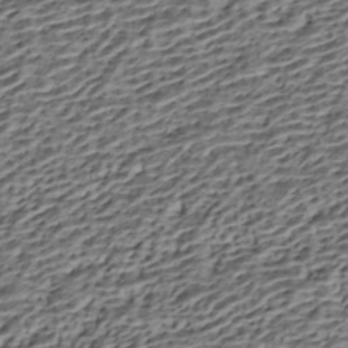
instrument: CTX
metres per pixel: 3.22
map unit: HNhu
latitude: -42.6896
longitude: 106.0094
